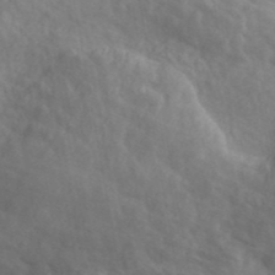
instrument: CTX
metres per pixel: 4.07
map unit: ANa
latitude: 41.8583
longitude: 16.6141
